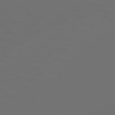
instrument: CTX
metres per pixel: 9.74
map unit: Hpe
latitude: 75.3671
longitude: -128.2144
